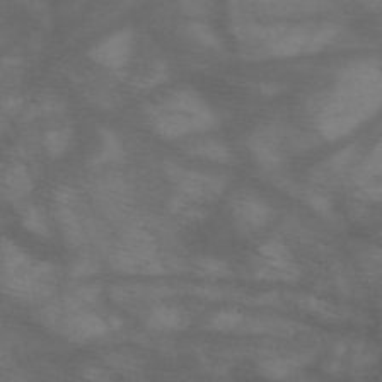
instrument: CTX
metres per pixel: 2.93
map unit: HNb
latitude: -48.6141
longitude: -40.5167
